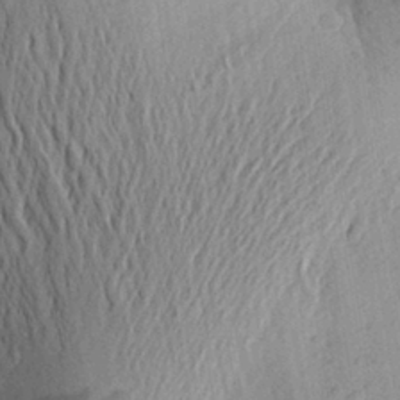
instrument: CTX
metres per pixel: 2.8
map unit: Aa
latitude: 24.7057
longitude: -149.9717
